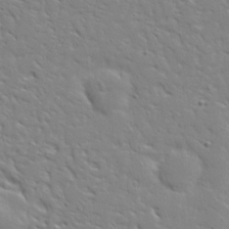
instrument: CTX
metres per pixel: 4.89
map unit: Ave
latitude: 13.3860
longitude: -139.1025
